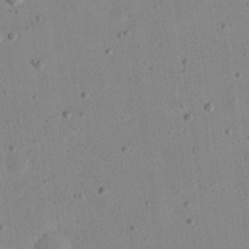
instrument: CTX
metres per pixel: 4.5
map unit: eHh
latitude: 21.0459
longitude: -70.0633
